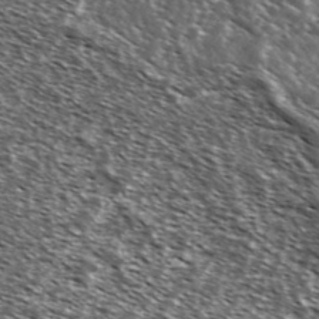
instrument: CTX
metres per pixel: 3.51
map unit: Ave
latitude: 37.4238
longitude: -108.6490
